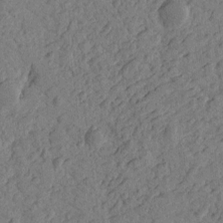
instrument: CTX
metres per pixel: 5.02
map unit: Htu
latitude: -1.1809
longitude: -176.2900
